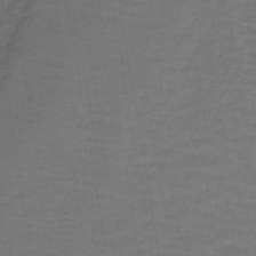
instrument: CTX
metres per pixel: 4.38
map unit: lHb
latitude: -42.5573
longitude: 64.4440
